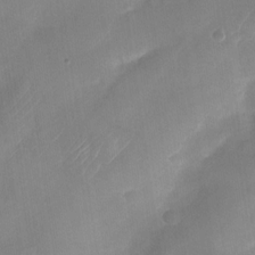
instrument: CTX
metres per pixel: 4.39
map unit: Nhu
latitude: -28.0850
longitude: -62.8569
